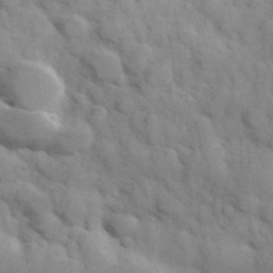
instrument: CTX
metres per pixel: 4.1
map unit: Hve
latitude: 31.5749
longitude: 151.2376
